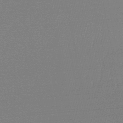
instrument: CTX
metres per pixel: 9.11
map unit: lHb
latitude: -48.1039
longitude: 63.0864
